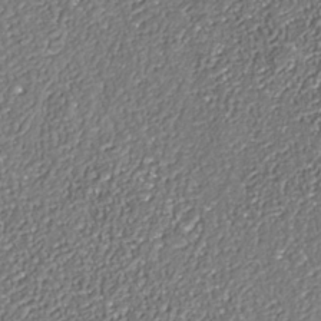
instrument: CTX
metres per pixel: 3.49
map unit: Nhe
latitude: -37.5210
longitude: -88.6113
